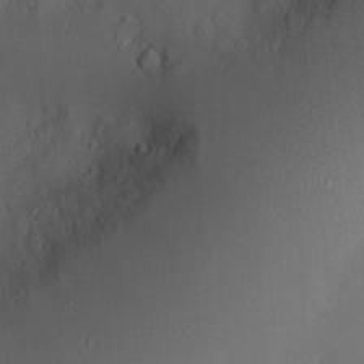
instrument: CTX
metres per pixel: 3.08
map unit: Nve
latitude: -8.6518
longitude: 175.0486
